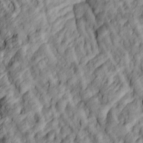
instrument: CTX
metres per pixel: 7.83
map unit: lAa
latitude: 4.9136
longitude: -116.4223
